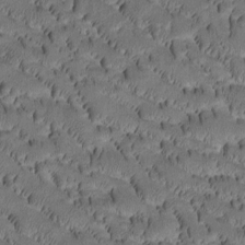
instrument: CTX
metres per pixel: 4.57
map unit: Htu
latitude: -3.4265
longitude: 172.3117
